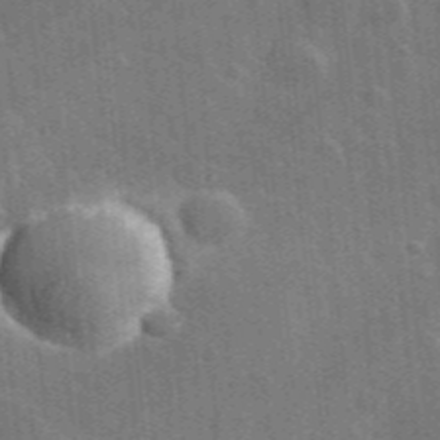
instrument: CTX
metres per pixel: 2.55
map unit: lHvf
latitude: 35.3859
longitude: -90.8002
